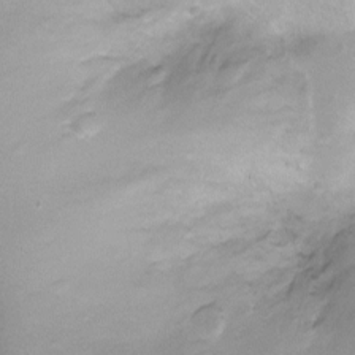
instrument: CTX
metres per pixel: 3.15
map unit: Ht
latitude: -8.5763
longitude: -20.5168
